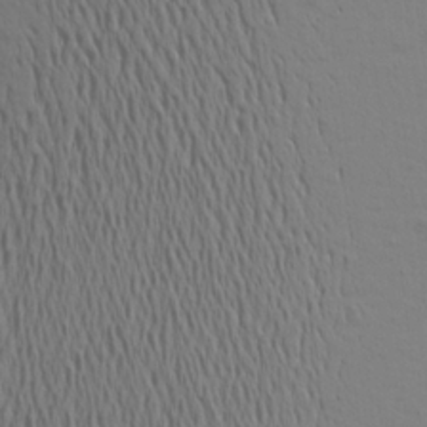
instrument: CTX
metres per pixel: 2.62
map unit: Aa
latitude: 17.9528
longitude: -144.9136
